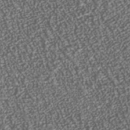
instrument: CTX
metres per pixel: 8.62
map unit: Nhu
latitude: -38.0283
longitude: -80.8380
